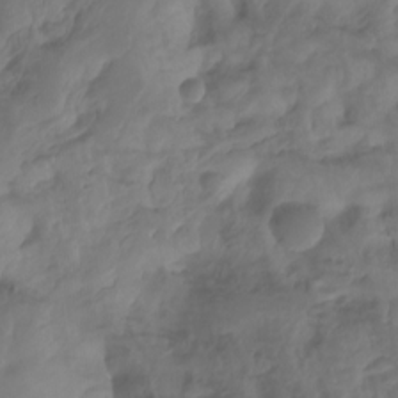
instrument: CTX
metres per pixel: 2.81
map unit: Nhu
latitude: -14.1039
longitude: -63.0837
